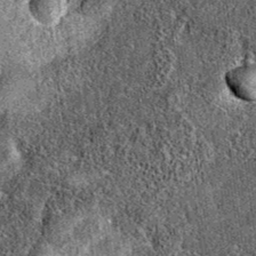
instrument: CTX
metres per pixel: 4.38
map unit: eAb
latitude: 36.3089
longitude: 109.1242
